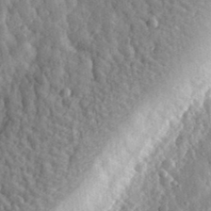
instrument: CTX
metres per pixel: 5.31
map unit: eHh
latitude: 34.4412
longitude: -80.3467
